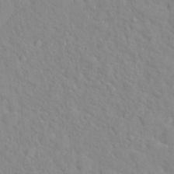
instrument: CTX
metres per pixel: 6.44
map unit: Hto
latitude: 16.7435
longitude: -36.2334
